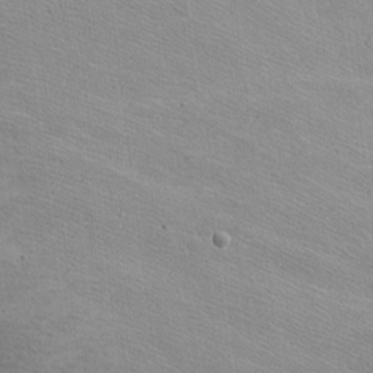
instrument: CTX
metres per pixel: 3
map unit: eHh
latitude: -8.0094
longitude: -70.3467
